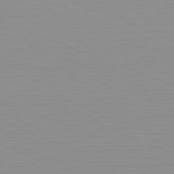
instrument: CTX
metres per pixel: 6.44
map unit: Hpe
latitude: -82.0472
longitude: 17.5211
